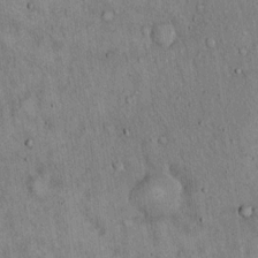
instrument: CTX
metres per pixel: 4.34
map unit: Hto
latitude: 15.2726
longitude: -58.9703
